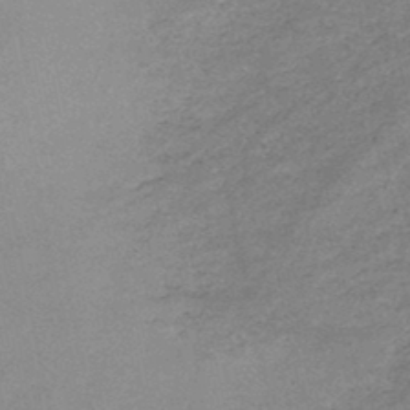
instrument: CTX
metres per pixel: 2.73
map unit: HNb
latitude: -45.7856
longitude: -35.9150
